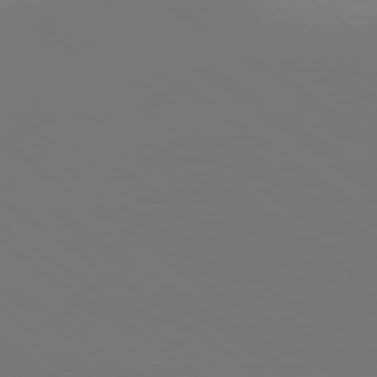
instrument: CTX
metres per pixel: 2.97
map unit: Ap
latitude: -78.5951
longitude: -93.2159
